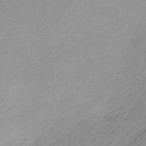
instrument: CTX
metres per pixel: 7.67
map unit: lHb
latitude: -36.1605
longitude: 71.8611
